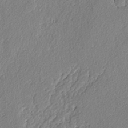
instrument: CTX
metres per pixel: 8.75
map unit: lAvf
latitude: -4.1416
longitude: -108.8569
